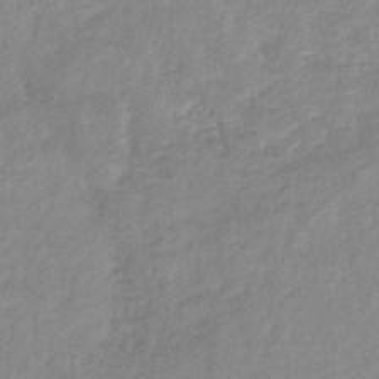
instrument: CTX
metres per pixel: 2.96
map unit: lHb
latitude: -36.4062
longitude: 73.1620
